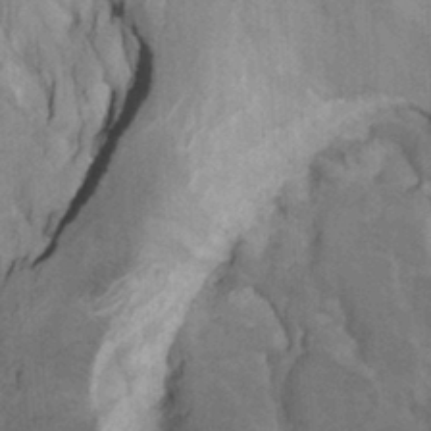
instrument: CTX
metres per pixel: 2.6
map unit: Htu
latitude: -7.5588
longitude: -65.3671
